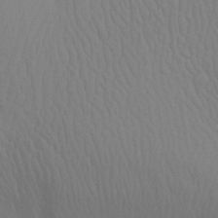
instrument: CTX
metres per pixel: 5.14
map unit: Aa
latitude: 28.5357
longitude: -139.4237
